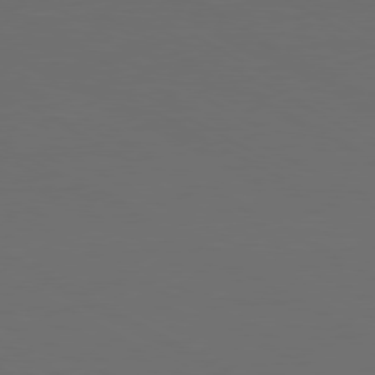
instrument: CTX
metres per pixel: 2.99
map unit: Ap
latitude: -80.6708
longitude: -60.1766
